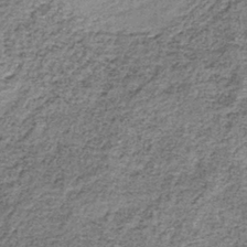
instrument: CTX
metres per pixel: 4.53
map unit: lHb
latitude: -37.7099
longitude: 66.0661
